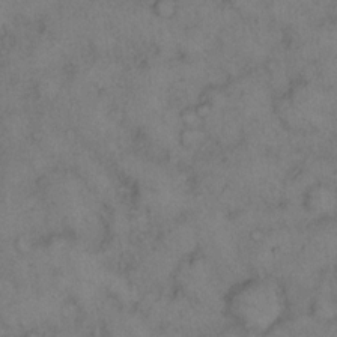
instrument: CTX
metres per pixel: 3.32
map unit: eHh
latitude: 15.0459
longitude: -63.3671
